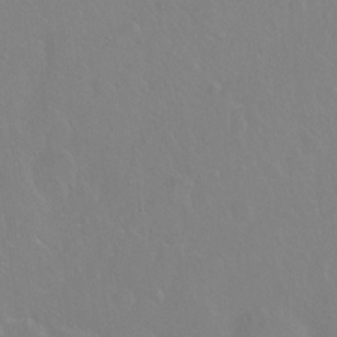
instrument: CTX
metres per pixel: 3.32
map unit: Ht
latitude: -7.0864
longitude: -37.4238
